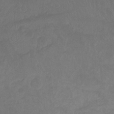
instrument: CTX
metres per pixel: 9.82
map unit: Ht
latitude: -9.4265
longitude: -39.5560
